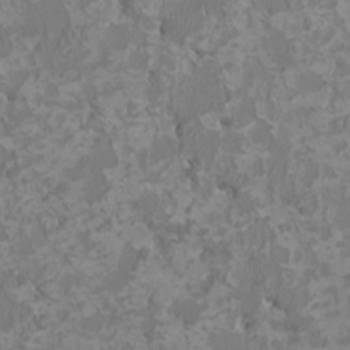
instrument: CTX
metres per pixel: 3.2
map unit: HNhu
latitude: 0.5168
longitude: -1.8961
